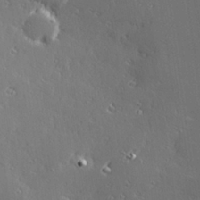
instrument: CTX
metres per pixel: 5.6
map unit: Hve
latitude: 27.8583
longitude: -93.0080
